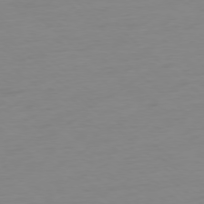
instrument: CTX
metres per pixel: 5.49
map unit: Ap
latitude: -77.8989
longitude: -77.2159
